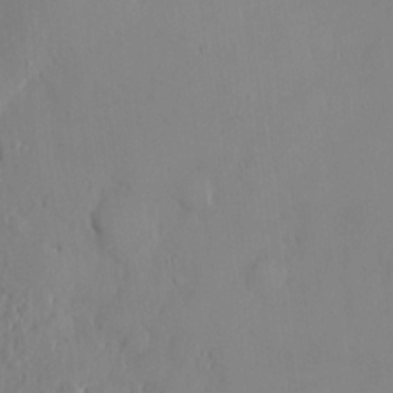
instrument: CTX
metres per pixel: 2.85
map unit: HNhu
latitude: 5.2159
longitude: -4.7057
